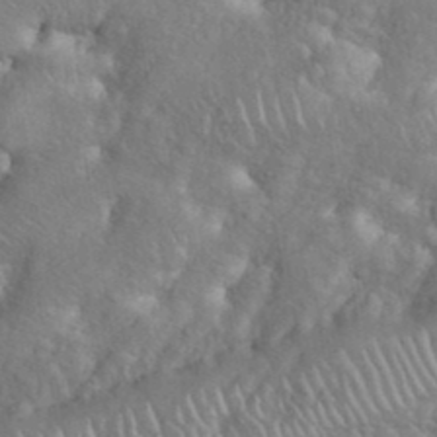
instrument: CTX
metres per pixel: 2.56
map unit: eHh
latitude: 38.4601
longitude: -57.5371
